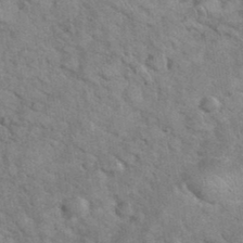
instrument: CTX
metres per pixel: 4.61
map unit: eHh
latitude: 37.3104
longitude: -65.2537
